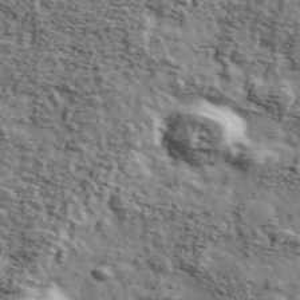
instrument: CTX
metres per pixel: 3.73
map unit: Ave
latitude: 43.3482
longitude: -110.3845
